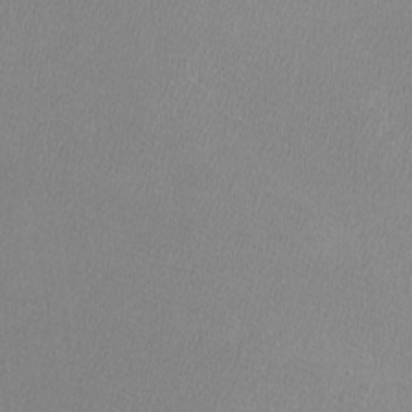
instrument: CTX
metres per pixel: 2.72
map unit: lHvf
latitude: -12.4440
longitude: -101.9150
